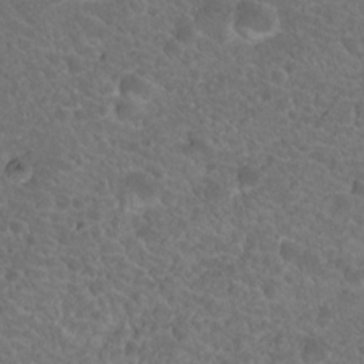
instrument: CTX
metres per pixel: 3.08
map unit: Hto
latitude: 19.2348
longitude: -34.1955
